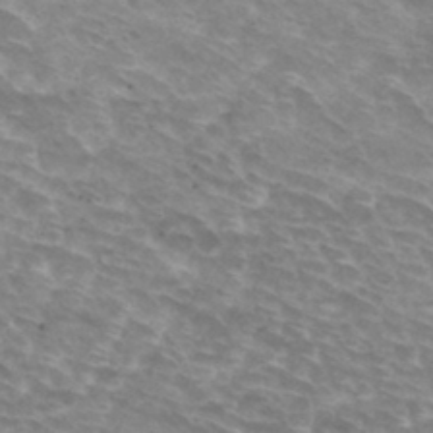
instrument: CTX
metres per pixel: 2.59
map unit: Hto
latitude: 32.8191
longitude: -43.7261
